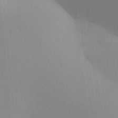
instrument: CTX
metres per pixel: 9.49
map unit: Aa
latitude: 32.0633
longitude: -145.5182
